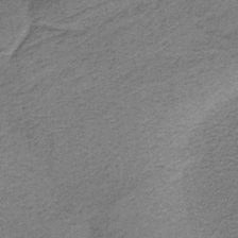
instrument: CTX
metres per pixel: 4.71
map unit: HNb
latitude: -36.6140
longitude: 54.3495
